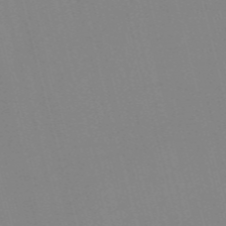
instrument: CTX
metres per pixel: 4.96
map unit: Nve
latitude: -57.1809
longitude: 61.8233
